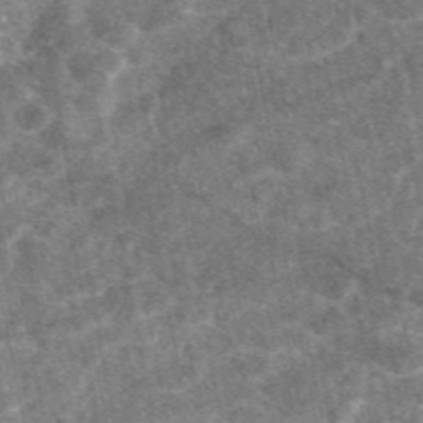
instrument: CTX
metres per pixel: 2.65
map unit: eAb
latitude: 47.4238
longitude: 118.3306
